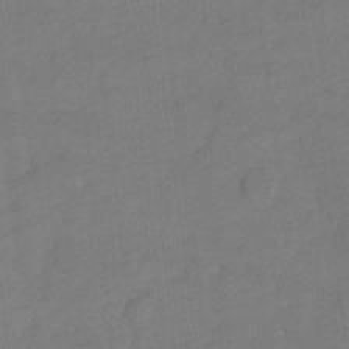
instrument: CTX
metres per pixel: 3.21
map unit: Hto
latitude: 3.8394
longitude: -32.9325
